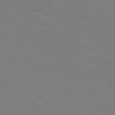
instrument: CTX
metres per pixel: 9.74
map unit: Hpe
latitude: 78.4979
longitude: -123.6316
